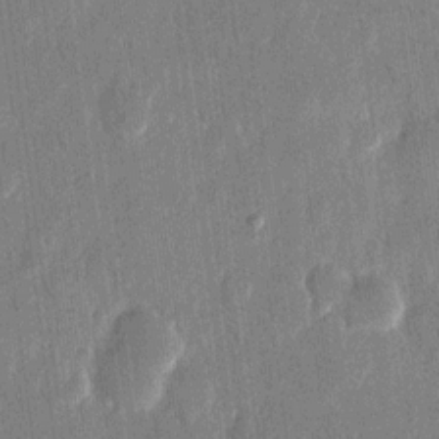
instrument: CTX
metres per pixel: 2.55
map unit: eHh
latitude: 13.9528
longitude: -71.3293
